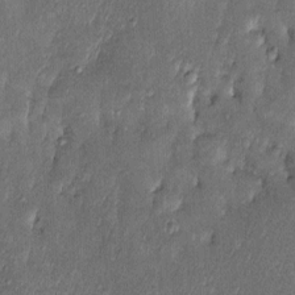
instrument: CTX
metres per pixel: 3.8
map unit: Htu
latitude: -6.6140
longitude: 158.4629
